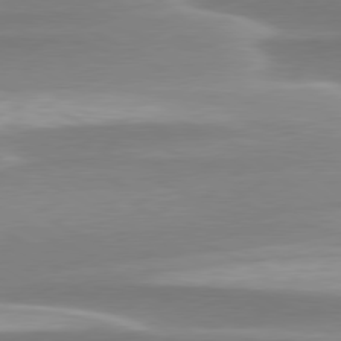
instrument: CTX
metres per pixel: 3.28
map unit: lApd
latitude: 79.5749
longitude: -114.8568
